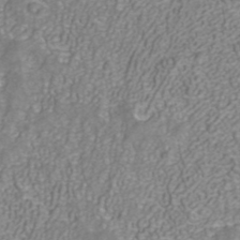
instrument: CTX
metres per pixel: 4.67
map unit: ANa
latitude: 40.4978
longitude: 21.3320
